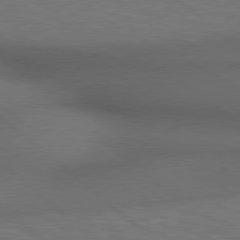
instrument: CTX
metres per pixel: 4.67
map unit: lApd
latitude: 78.7435
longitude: -177.8961
